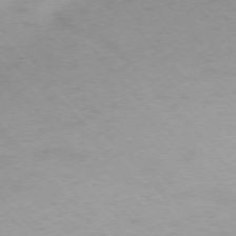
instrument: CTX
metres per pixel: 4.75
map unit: Ap
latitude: -76.4251
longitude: -71.1214
